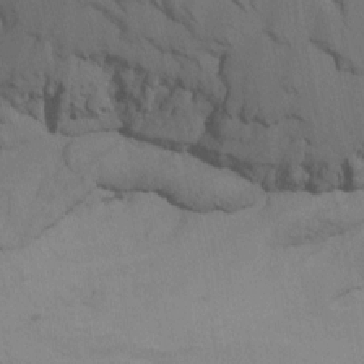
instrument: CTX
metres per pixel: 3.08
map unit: Htu
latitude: -6.6329
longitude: -70.2522
